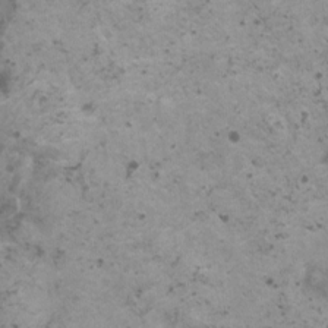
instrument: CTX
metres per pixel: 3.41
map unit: HNhu
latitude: 0.5167
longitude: 2.7841
